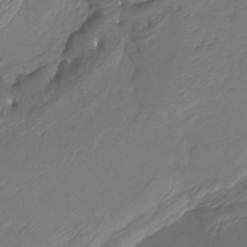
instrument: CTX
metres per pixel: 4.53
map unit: Htu
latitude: -13.7667
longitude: -47.3104
